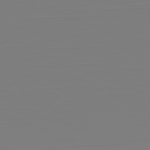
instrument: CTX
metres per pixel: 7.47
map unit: Hpe
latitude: -82.4251
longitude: 8.7841
